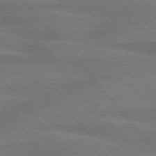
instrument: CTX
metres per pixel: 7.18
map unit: lApd
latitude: 76.2144
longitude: -83.8205
